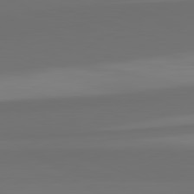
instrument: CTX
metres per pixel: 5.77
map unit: lApd
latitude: 82.6679
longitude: 159.0297
